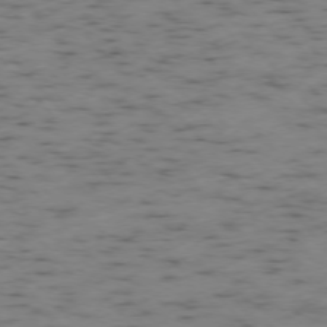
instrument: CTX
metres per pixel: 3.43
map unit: Ap
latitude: -76.3495
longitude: -60.9702
